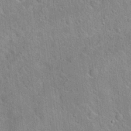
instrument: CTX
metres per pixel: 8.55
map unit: Hto
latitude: 20.2145
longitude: -51.7071
